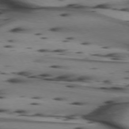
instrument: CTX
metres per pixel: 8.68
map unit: lApd
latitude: 74.5546
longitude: -64.3656
